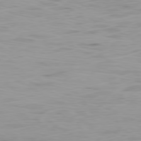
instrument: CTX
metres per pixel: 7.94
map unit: Ap
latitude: -79.4454
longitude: -74.2523
